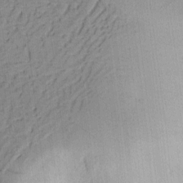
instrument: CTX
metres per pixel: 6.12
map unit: eHh
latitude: 3.2348
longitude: -79.0081
